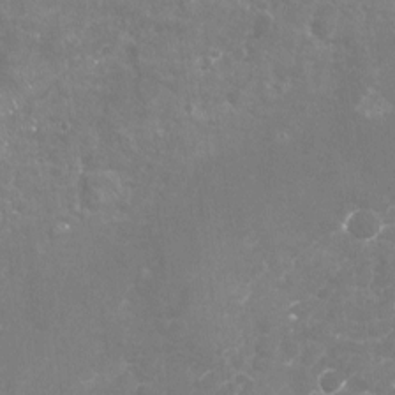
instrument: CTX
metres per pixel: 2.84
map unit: Nhu
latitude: -17.9745
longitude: -57.6127
